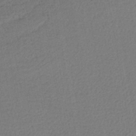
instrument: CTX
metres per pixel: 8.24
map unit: lHb
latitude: -41.1620
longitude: 73.2376
